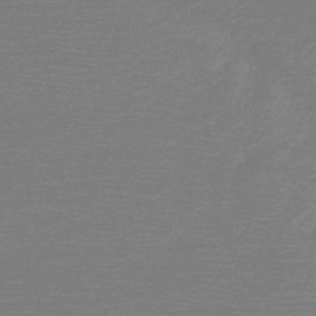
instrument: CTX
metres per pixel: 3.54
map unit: HNb
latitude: -49.3132
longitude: -42.7624
